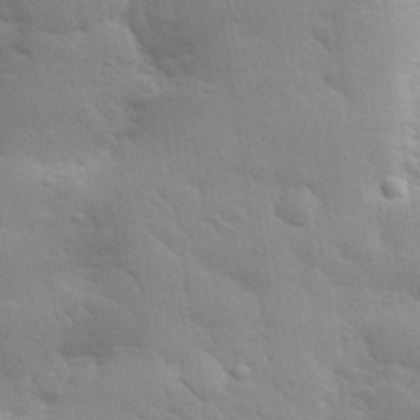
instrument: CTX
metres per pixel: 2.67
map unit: lHvf
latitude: 33.9528
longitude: -82.4412
